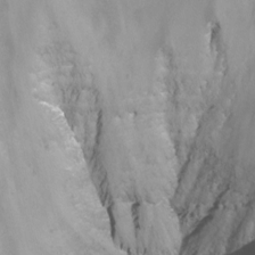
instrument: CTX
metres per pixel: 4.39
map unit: Nhu
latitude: -13.8611
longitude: -71.4993
